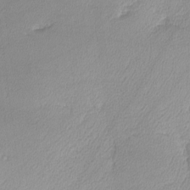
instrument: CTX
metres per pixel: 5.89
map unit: lHvf
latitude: -12.8030
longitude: -101.4049
